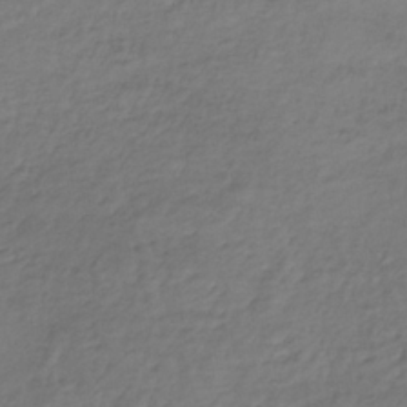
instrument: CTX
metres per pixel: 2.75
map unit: lHb
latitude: -36.0472
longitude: 69.7666
